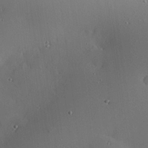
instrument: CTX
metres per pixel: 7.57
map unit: eHh
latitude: 23.6694
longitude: -91.2159
